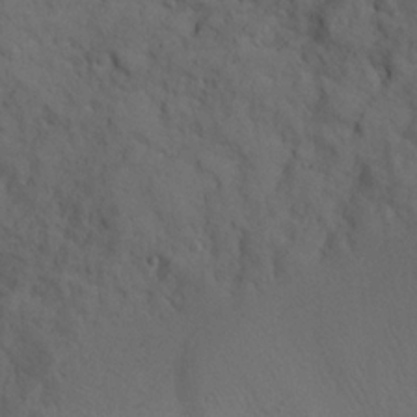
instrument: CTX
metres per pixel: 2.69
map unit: Ave
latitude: 23.2159
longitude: -132.3656
